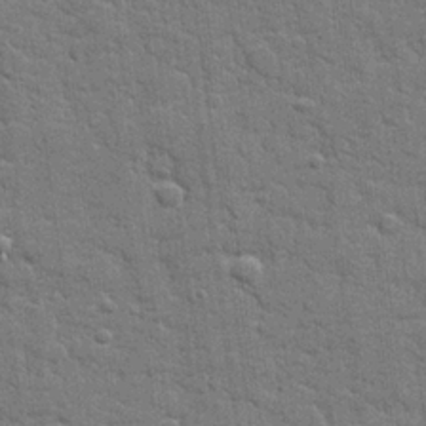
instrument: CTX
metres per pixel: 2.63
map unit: lHvf
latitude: 23.8583
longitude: 142.4062
